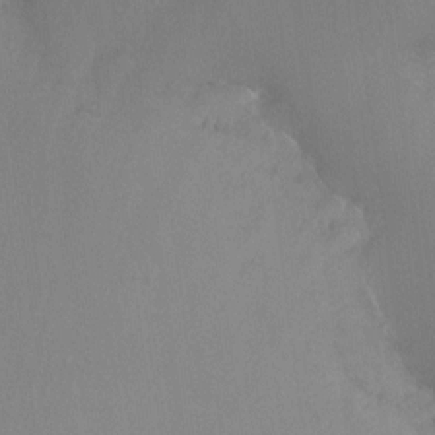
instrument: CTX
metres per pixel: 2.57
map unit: Ht
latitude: -8.7463
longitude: -32.7246
